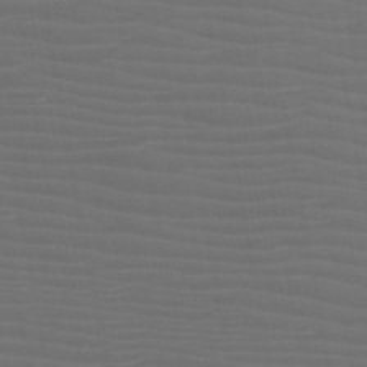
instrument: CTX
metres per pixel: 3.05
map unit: HNb
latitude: -50.5007
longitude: -45.9717
